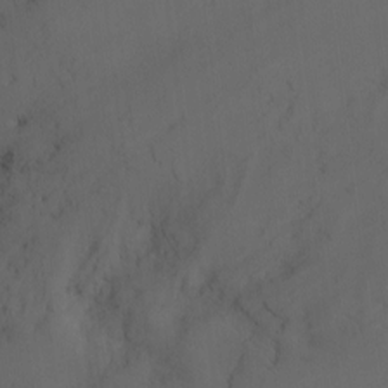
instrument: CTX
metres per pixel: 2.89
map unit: Nhu
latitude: -15.6911
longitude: -57.7071
